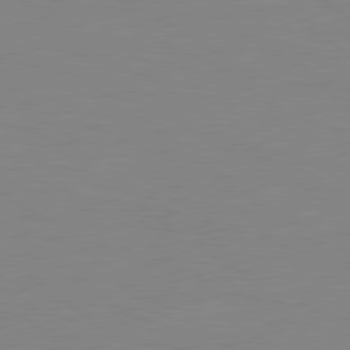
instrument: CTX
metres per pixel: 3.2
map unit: Hpe
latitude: 78.8569
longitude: -124.9324
